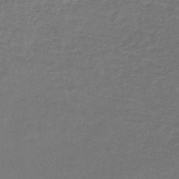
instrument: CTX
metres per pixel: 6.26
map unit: lHb
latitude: -44.1606
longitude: 74.7086
